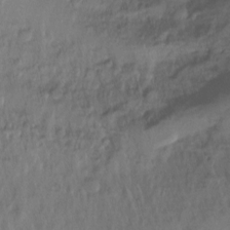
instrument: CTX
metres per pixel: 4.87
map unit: Htu
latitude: -14.7841
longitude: -44.7435
